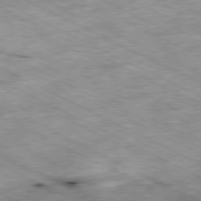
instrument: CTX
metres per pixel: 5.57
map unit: Ap
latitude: -79.9178
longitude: -67.4993
